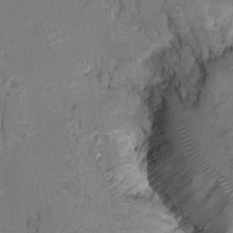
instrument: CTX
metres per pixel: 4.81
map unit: Ht
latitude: 10.2523
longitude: -33.1025
